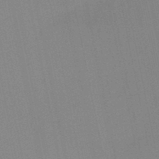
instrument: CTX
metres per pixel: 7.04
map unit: HNb
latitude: -45.4265
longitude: 55.8234
